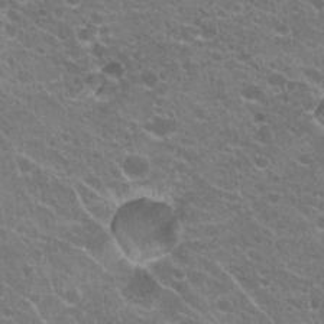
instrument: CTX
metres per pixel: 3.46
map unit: Hto
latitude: 20.6680
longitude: -34.7624
